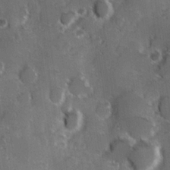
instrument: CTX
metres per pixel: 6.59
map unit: Hve
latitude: 24.0822
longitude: 146.7463
